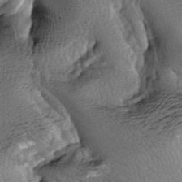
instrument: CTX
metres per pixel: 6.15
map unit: lAa
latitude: -6.4629
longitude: -125.8583
